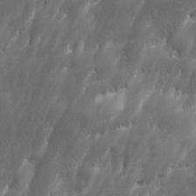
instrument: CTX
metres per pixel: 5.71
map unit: Ave
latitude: 15.7072
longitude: -135.5749
